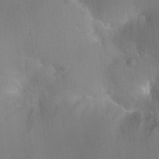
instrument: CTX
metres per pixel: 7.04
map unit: Nhu
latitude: 26.3467
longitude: -55.5938
